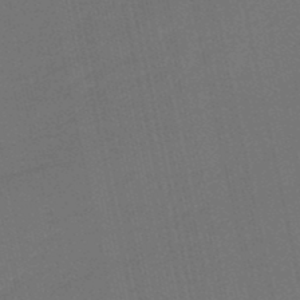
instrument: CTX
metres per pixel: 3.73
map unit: eHb
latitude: -47.3698
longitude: 87.5966
